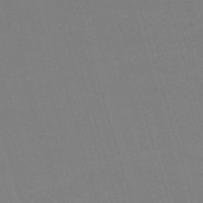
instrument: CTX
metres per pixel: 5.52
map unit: Nve
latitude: -59.1431
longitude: 60.8219
